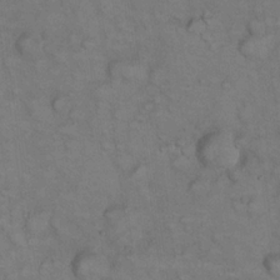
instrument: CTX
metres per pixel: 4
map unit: eHh
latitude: 22.5735
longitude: -60.5168
